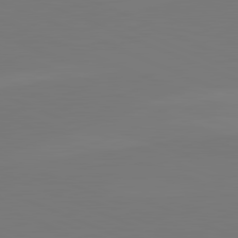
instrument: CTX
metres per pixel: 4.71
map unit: lApd
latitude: 82.2711
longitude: 147.9367
